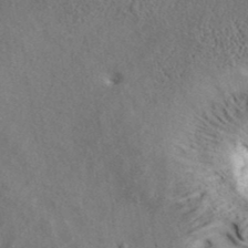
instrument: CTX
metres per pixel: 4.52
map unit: ANa
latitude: 40.3467
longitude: 18.0850
